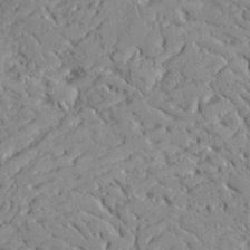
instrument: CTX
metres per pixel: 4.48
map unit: Ave
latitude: 22.4034
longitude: -128.9136
